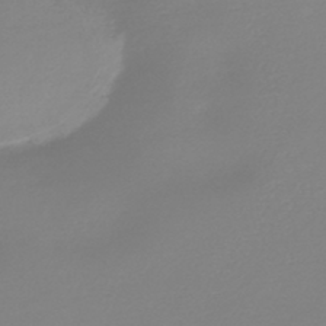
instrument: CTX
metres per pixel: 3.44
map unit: HNb
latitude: -44.6519
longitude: -42.3467
